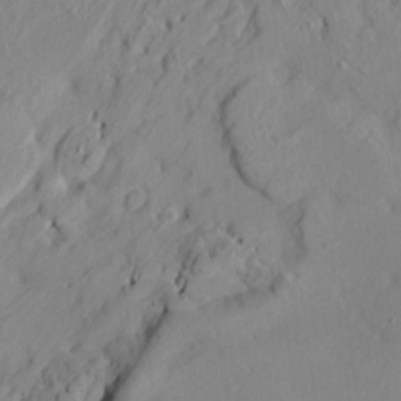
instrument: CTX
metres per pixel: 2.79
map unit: HNhu
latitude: 10.8947
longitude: 23.7100
